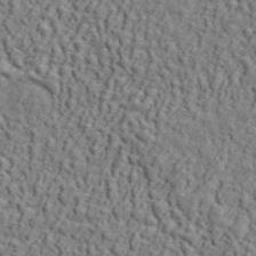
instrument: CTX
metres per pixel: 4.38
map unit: ANa
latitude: 46.6869
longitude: -84.4412
